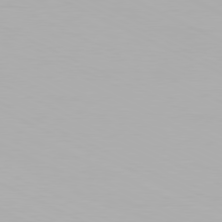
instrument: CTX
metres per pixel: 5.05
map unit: Hpe
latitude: -81.4455
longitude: 19.0297
